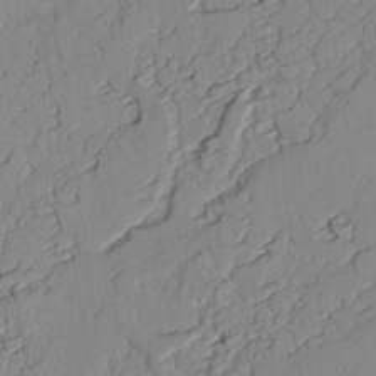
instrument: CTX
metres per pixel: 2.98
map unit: lAvf
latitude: 25.3103
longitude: -111.0837
